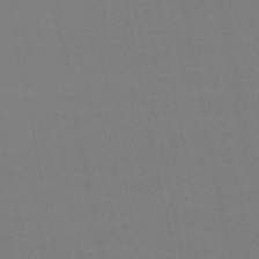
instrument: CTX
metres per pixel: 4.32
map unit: lHb
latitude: -49.4455
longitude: 75.8801
